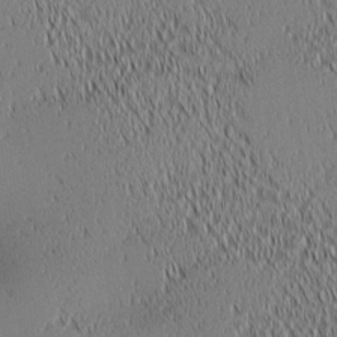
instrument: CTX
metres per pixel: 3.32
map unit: lAa
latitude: 1.2537
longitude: -116.1200
